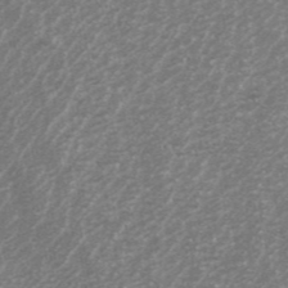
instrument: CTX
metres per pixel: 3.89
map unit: ANa
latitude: 44.7246
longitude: 26.5384
